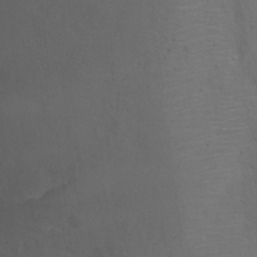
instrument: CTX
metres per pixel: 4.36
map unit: Ht
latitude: 0.4034
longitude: -35.6505
